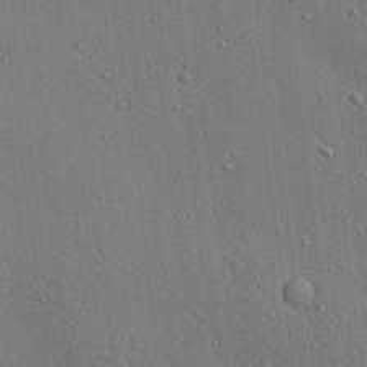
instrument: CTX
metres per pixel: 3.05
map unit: Ave
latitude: 18.3278
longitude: -139.9717
